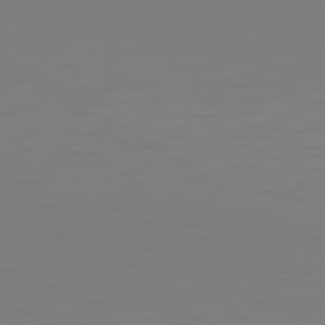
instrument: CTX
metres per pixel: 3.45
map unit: lApd
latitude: 78.9514
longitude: -175.0647
